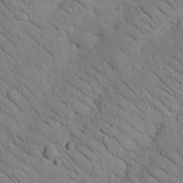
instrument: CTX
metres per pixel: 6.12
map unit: Nhu
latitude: 23.7638
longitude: -74.1956
